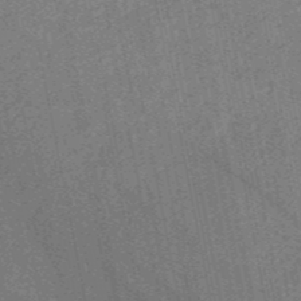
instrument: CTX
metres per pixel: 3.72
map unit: HNb
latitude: -52.6329
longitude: -49.2537
